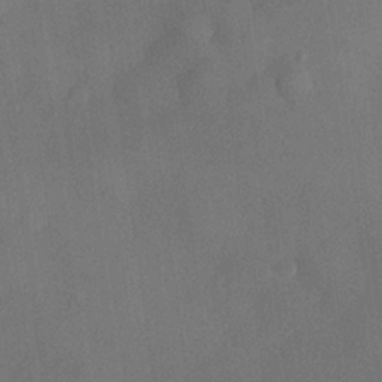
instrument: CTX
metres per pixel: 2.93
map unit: lHvf
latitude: 22.1011
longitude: 145.4454
